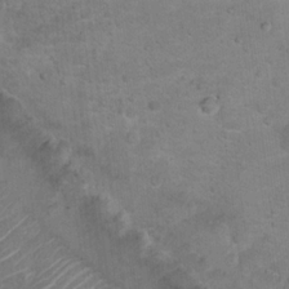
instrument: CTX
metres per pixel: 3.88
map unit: Hto
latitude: 17.1781
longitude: -42.5357
